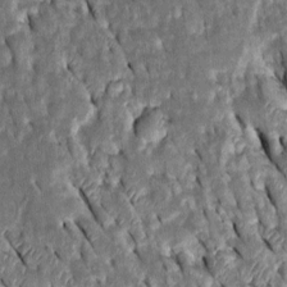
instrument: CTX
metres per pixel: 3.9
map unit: Htu
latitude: -0.6330
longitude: 148.7086
